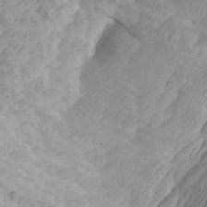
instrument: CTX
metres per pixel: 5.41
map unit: Htu
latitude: -5.9178
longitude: -76.3467
